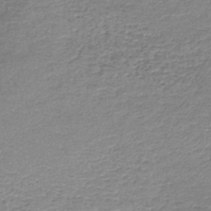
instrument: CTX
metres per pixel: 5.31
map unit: lHb
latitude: -44.3495
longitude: 59.5210
